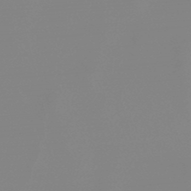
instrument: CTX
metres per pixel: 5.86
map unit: lHb
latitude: -48.0472
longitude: 68.0283
